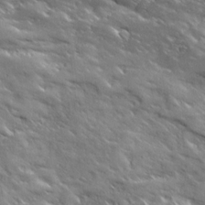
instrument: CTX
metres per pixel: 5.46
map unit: Ave
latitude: 19.1214
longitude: -136.1767
